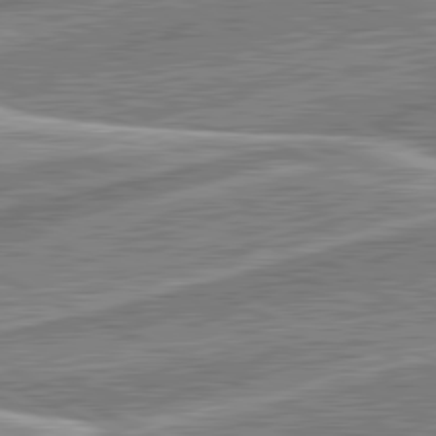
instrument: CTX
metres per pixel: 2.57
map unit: lApd
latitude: 81.6505
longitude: 127.9745
